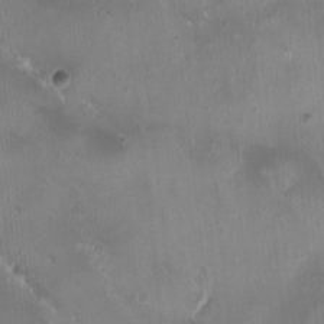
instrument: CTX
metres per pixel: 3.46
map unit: HNhu
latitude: 0.5734
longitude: -3.5182
